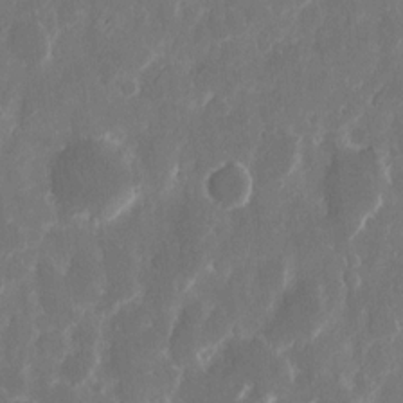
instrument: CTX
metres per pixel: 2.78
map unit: eHh
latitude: 11.7072
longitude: -71.7638
